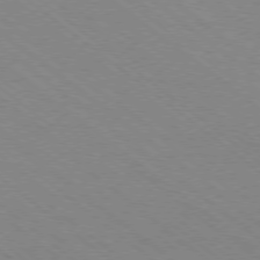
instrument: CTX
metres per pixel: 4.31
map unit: Ap
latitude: -78.7085
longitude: -64.6113
